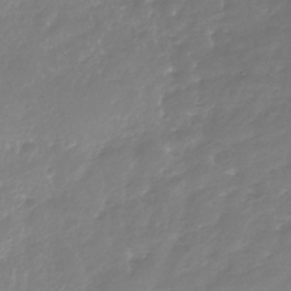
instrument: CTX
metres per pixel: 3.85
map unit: Nhe
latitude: -35.3699
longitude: -87.4048
